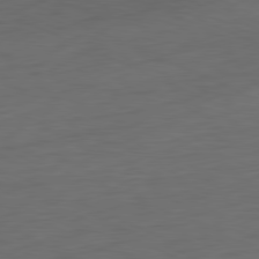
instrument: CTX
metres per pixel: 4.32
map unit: Ap
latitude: -81.7100
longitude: -76.5734
